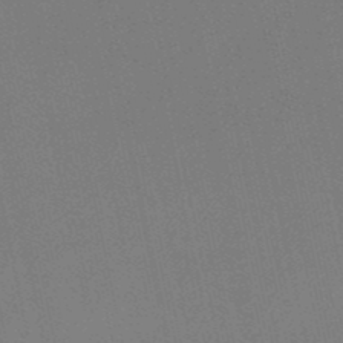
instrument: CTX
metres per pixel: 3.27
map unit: lHb
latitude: -48.5574
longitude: 69.0675
